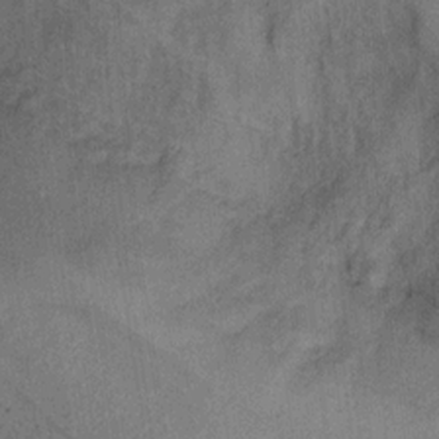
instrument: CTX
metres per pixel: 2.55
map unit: Ht
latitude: 8.2712
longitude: -37.9906
